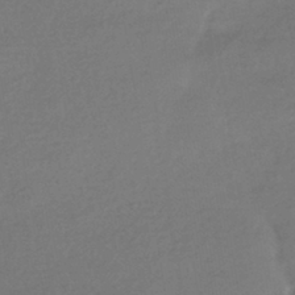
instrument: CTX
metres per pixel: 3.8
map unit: HNhu
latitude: -42.8974
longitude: 95.8044
